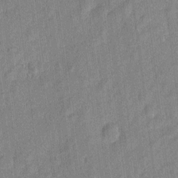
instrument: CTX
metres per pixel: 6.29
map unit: eHh
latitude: 4.0255
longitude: -74.8191
